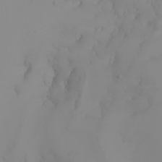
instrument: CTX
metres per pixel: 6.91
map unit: Nhu
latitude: -5.0108
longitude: -93.5560
